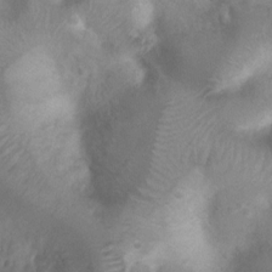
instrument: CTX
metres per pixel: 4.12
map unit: Nhu
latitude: 2.8191
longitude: -24.7624
